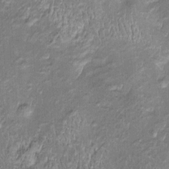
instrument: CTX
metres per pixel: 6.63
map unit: Htu
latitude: -5.7477
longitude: 158.5007
